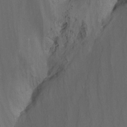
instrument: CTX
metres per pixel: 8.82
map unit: Nhu
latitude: -14.7652
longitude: -57.6693
